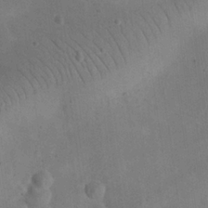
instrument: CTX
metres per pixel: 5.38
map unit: eHh
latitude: 25.0269
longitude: -67.4426
